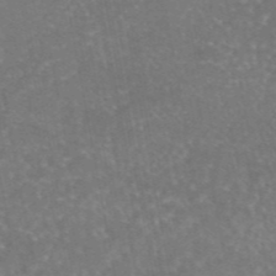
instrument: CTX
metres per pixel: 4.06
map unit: eAb
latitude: 45.0269
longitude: 114.2739
